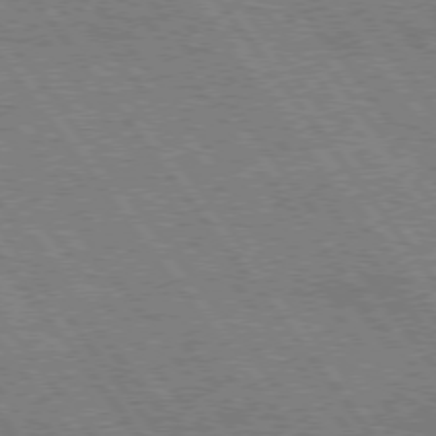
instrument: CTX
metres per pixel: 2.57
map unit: Hpe
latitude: 74.9136
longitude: -139.4804
